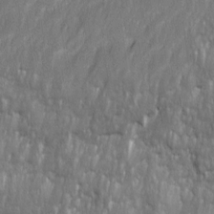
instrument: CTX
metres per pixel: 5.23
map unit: Ave
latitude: 16.1578
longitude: -135.1214
